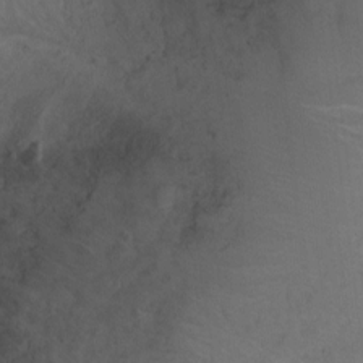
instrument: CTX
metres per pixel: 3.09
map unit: Ht
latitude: -6.3495
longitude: -35.9339
